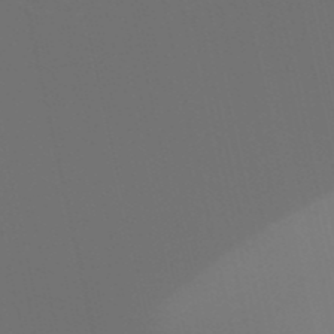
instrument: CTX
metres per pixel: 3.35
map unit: HNb
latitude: -51.3699
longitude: -44.9702
